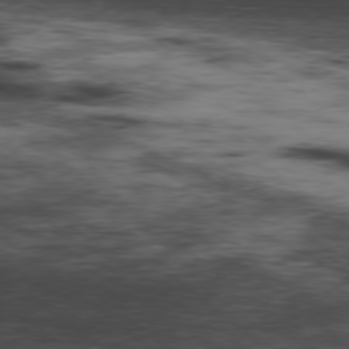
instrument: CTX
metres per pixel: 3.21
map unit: Hpe
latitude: -78.8975
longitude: 13.0487
